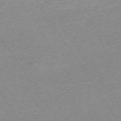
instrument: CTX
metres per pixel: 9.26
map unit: Ap
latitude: -73.1620
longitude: -68.1767
